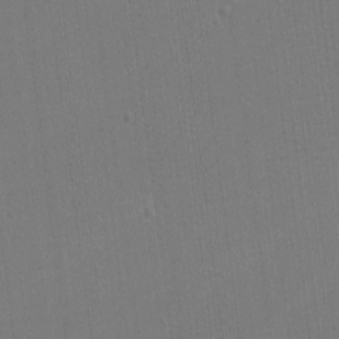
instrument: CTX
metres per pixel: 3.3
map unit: lHvf
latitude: -10.8975
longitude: -104.4412
